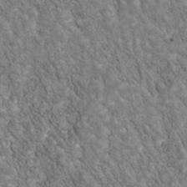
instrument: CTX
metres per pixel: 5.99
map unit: Nhu
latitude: -39.8989
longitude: -83.5182
